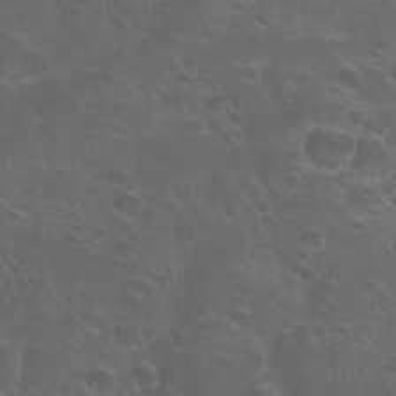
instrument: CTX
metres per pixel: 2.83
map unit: Nhu
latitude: 24.6112
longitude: -52.8380
